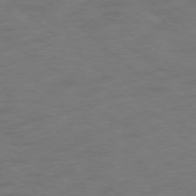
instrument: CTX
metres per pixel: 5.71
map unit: Ap
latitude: -78.6896
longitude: -67.9906
